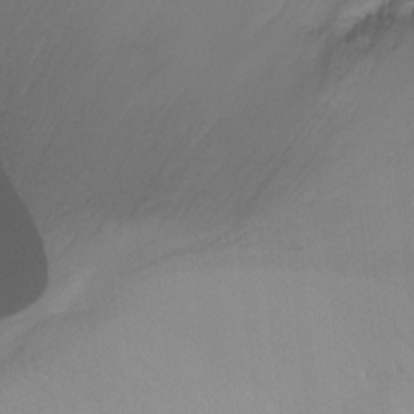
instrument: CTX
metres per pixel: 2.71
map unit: Ht
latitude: -16.6330
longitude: -44.9136
